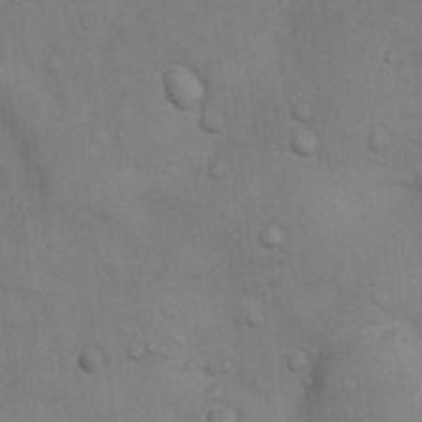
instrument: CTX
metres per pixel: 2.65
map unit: Nhu
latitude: 7.4237
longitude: -24.1955
